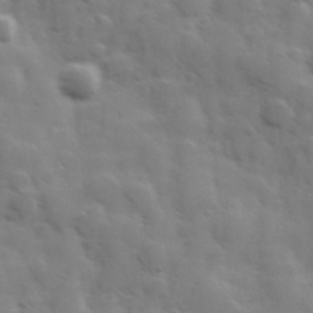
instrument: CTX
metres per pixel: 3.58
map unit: Hve
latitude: 31.2348
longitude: 150.5196
